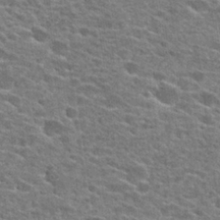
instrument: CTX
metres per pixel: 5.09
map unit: Hto
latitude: 25.1970
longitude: -47.2159
